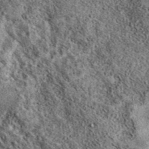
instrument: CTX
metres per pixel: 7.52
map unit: eAb
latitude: 39.7450
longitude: 106.9353
